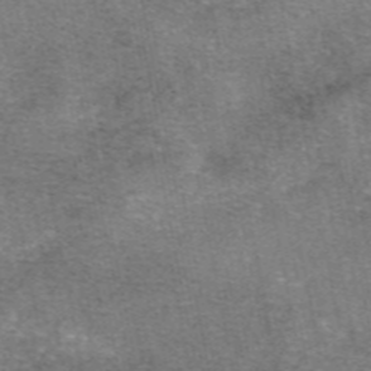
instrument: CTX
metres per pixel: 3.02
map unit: eAb
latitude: 47.5749
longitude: 103.7856
